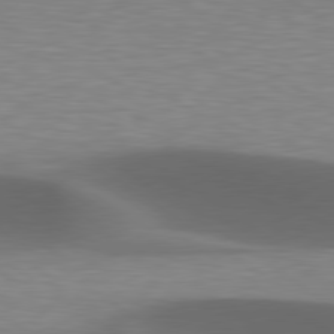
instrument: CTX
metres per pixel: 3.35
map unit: lApd
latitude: 79.4238
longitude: -49.7450
